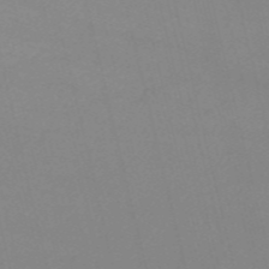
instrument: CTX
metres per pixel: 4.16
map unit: HNb
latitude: -54.9920
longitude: -37.2537
